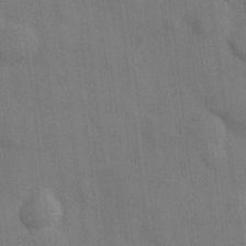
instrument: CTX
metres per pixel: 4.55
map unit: Hve
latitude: 19.2915
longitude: 151.2943
